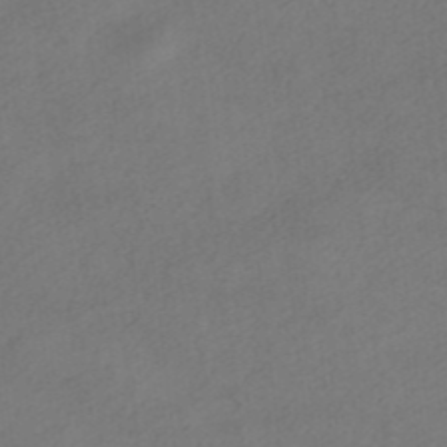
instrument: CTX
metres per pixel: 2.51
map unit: HNhu
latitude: -40.0661
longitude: 103.8989
